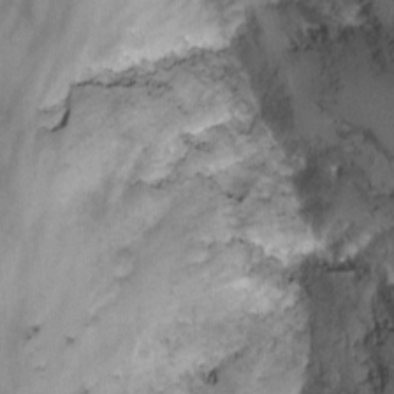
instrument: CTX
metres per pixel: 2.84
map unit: Nhu
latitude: -12.8786
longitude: -59.5371
